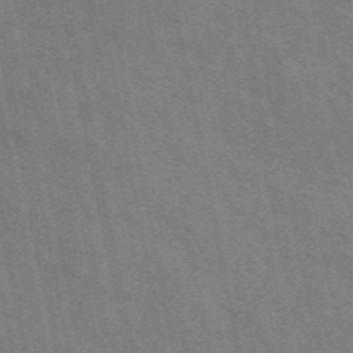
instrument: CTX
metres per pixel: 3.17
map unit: ANa
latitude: 48.6679
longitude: -75.6505
